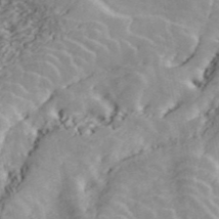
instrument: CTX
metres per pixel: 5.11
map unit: ANa
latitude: 43.3671
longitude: 47.2943
